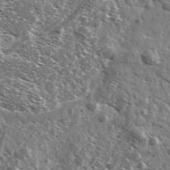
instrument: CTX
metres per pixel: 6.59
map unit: Ave
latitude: 37.6127
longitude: -108.1766
